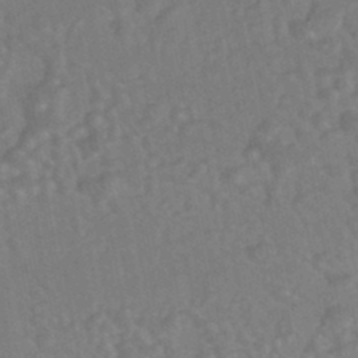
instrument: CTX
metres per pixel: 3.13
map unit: HNhu
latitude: -44.5952
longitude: 91.9556
